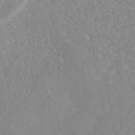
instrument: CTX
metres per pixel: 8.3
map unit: eAb
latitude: 45.6694
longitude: 110.3873
